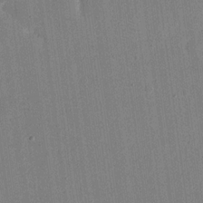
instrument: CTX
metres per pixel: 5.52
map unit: eHh
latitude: 18.8191
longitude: -69.9906
